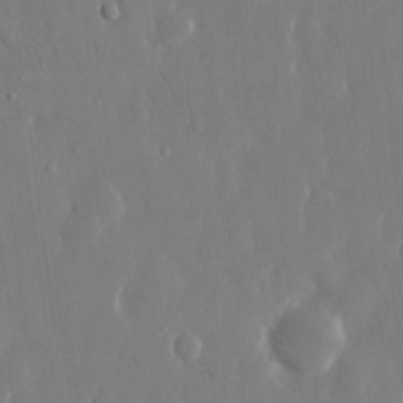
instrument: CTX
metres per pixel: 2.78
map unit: eHh
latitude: 13.7828
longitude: -71.7072
